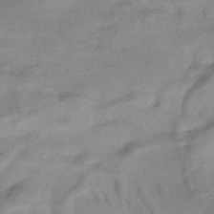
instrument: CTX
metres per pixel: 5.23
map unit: HNhu
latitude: -40.8030
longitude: 95.2565
